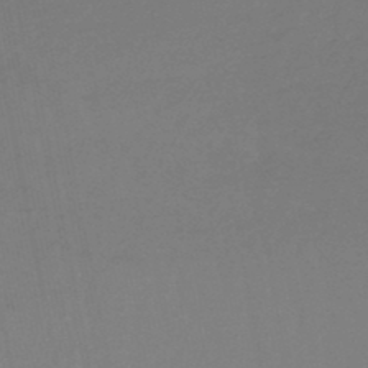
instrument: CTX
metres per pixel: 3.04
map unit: lHb
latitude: -45.5399
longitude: 67.3887
